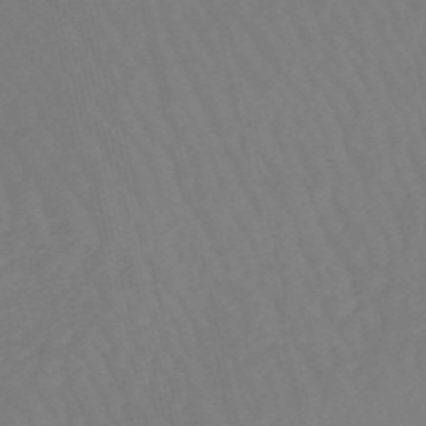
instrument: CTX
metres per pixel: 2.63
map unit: eHb
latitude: -49.8423
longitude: 76.6330
